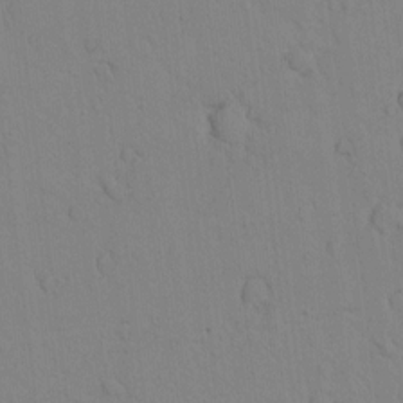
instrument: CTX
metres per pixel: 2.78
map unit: lAvf
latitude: 8.2712
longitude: 169.5777
